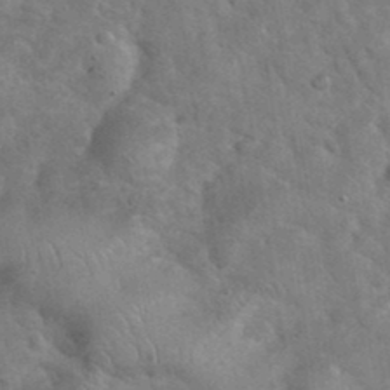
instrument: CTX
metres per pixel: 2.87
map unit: eHh
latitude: 37.3104
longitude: -64.8947
